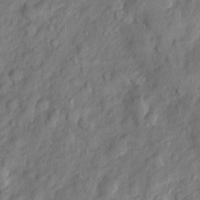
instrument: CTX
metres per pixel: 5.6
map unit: Htu
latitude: -3.8233
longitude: 157.9556
